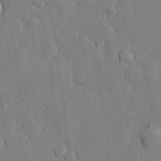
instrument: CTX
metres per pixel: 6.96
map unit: eHh
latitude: 27.8017
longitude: -78.7435
